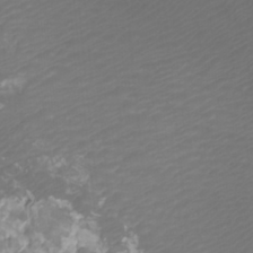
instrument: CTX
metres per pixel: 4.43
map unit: Htu
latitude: -11.0864
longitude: -74.5357
